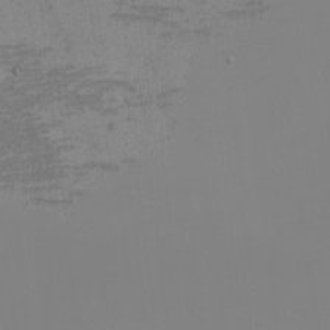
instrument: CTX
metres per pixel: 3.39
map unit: eHh
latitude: -5.1620
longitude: -83.6127
